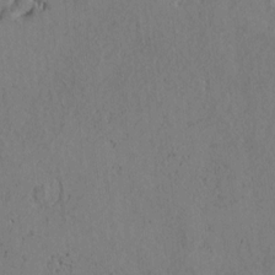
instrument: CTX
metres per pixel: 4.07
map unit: Htu
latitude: -2.5762
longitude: 167.8044
